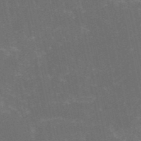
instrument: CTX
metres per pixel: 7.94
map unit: HNb
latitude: -52.2739
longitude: -40.3089
